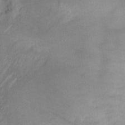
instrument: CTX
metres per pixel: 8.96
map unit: Ht
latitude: -12.3684
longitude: -21.1025
